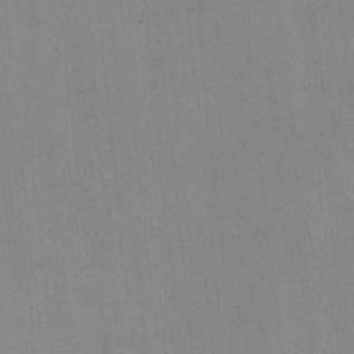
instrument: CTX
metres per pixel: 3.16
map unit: HNhu
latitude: -1.3699
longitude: -3.2537
